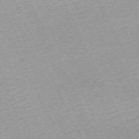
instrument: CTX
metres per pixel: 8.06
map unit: Hpe
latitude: -70.4440
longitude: 15.1431
